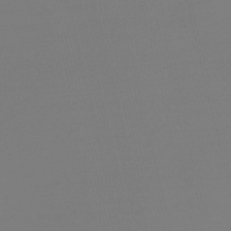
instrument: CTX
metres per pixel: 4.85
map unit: Nve
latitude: -57.0486
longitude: 62.5007
